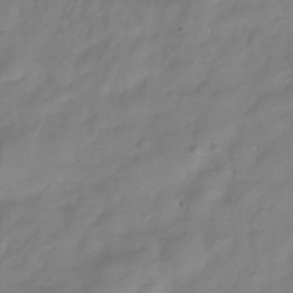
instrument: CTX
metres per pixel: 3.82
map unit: Hve
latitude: -33.1809
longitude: 90.2929
